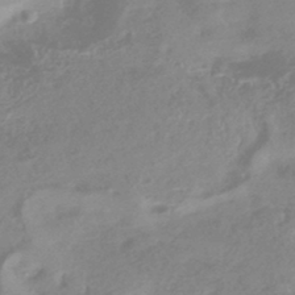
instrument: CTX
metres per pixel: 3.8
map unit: HNhu
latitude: -42.2928
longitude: 91.0109
